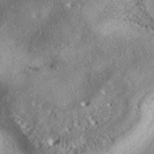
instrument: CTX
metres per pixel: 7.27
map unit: eAb
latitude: 37.6127
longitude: 113.1998
